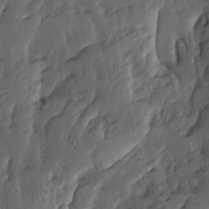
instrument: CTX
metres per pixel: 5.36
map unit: Ave
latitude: 13.8395
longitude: -136.0444
